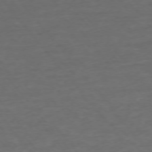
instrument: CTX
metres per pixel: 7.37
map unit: Ap
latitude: -75.7667
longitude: -84.0822
